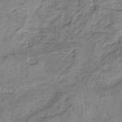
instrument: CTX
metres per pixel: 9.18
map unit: HNb
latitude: -34.4629
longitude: 57.6722
